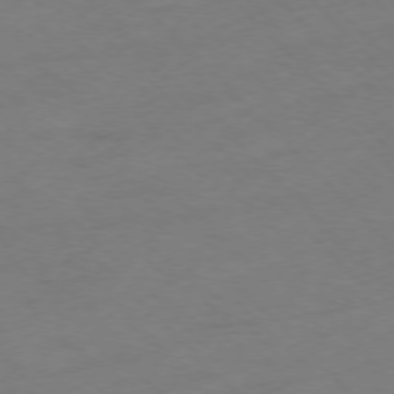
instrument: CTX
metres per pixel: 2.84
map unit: Ap
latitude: -77.1053
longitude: -65.1592
